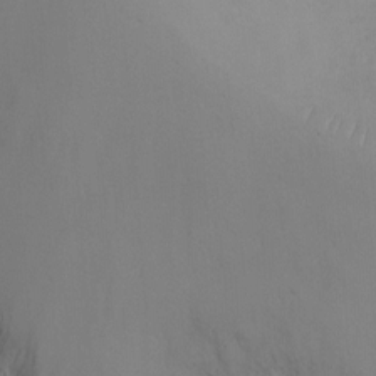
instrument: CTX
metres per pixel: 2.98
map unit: Ht
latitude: -7.4832
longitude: -23.7827
